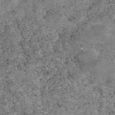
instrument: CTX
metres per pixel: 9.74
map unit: eAb
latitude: 48.6868
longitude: 121.8422
